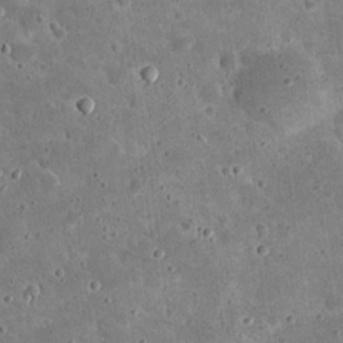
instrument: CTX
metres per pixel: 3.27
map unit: eHh
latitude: 21.2726
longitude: -65.1970
